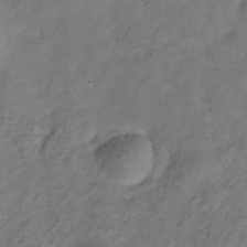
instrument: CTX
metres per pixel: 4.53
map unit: Hve
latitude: -33.6344
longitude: 90.8975
